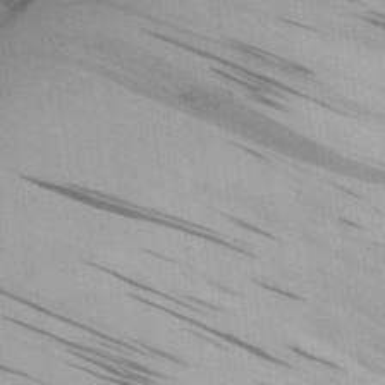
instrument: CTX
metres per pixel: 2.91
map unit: Aa
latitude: 26.7813
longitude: -134.1955
